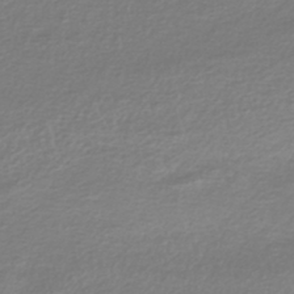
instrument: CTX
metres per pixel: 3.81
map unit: lHb
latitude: -40.4818
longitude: 71.7289
